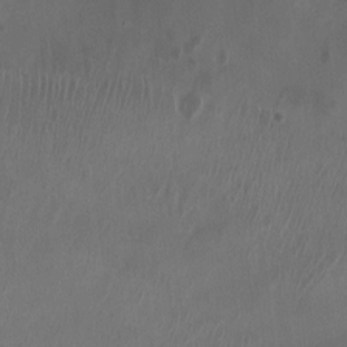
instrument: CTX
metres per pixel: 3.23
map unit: Nhu
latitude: -10.8597
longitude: -21.2159
